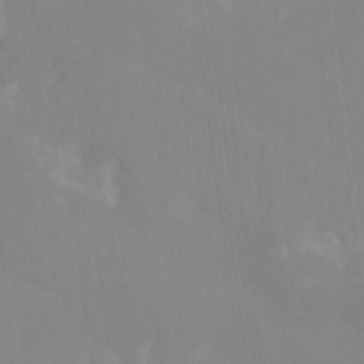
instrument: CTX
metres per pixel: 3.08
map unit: Nhu
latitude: -13.9745
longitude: -56.3089
